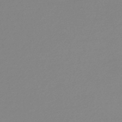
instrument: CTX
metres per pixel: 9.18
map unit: lHb
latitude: -44.0850
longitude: 68.5573
